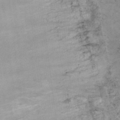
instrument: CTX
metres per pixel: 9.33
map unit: Ht
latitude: 11.5371
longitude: -39.6505
